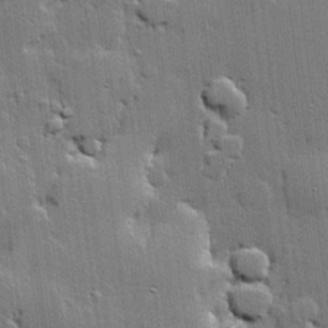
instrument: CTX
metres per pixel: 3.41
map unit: lHvf
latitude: 20.7813
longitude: 145.9178
